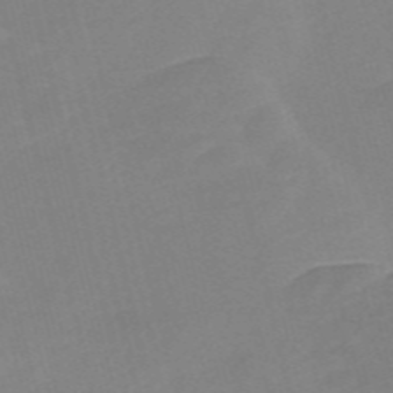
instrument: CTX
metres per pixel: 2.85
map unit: Nve
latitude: -57.6722
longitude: 57.8044
